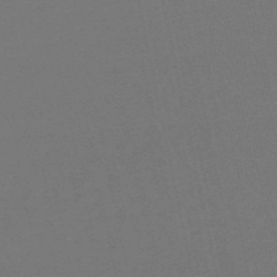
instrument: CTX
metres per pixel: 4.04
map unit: lHb
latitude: -50.2550
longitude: 71.6533
